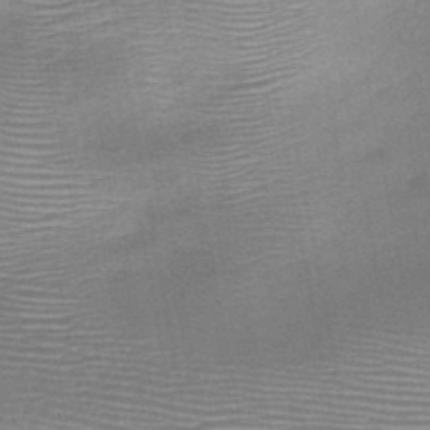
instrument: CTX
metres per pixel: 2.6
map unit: HNb
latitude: -48.0850
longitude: -42.3845
